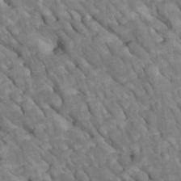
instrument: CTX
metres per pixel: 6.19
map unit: Htu
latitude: 1.4804
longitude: 145.0864
